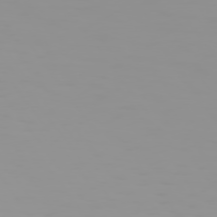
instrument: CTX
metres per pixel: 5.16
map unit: Hpe
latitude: 74.4601
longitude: -128.5923
